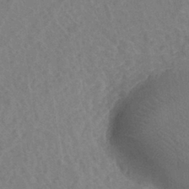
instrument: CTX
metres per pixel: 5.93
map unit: eHh
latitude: -39.7667
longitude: -27.1592
